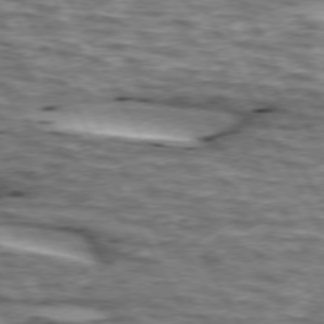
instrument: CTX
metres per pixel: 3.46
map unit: lApd
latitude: 74.0822
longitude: -55.2915
